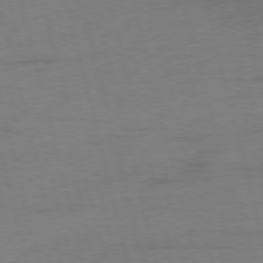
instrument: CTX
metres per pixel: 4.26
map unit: Ap
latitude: -75.8801
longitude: -74.1767
